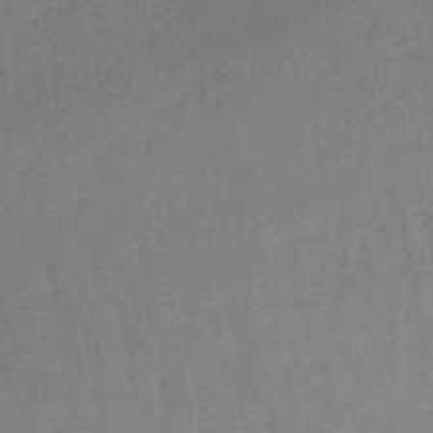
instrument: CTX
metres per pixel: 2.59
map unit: lHb
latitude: -40.3873
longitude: 66.1417
